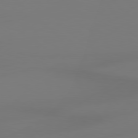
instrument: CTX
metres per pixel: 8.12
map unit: Hpe
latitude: 78.9325
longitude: -128.6112
